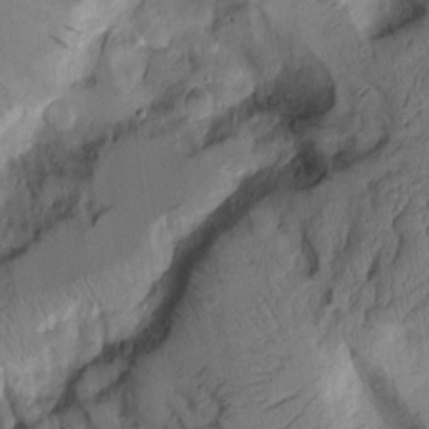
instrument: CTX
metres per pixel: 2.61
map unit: Aa
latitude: 9.0836
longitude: -127.0459
